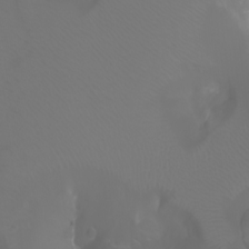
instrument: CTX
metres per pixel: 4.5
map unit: Aa
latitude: -6.8597
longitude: -71.8583
